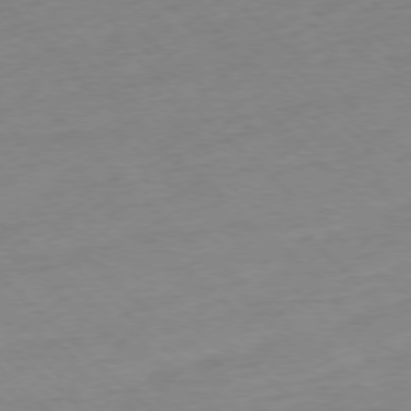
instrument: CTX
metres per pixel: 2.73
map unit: Ap
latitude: -77.4076
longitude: -97.5749
